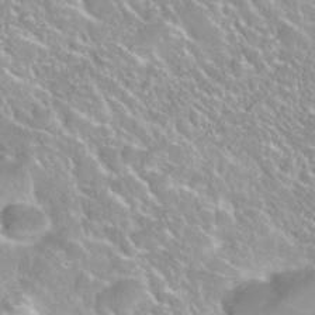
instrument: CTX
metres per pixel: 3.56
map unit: Nhu
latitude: 27.7072
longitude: -51.0269
